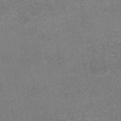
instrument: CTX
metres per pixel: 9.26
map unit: eAb
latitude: 46.3279
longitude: 104.6896
